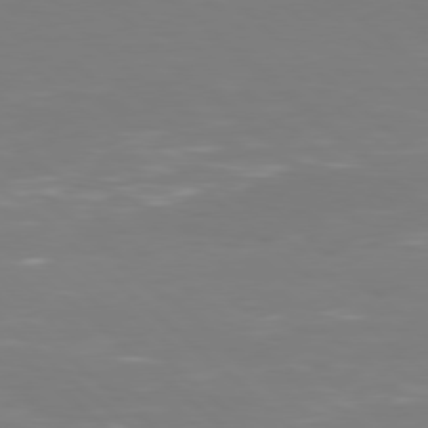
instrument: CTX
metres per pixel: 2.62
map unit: Hpe
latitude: 77.6505
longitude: -125.1970
